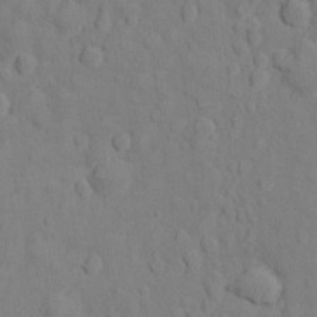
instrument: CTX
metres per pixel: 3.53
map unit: Ht
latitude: 11.1592
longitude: -33.4993
